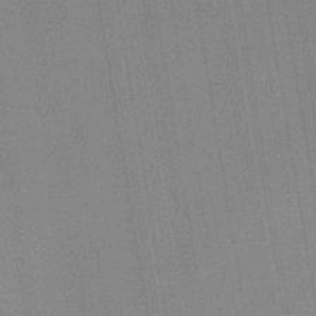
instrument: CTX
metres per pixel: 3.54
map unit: HNb
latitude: -44.4251
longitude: -40.7624
